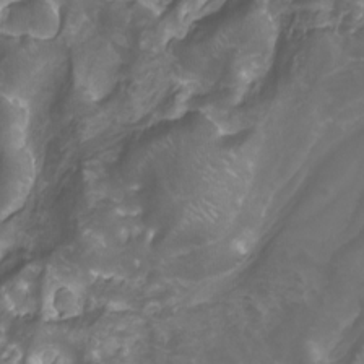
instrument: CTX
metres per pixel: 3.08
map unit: Nhu
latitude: -8.1606
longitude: -94.0822
